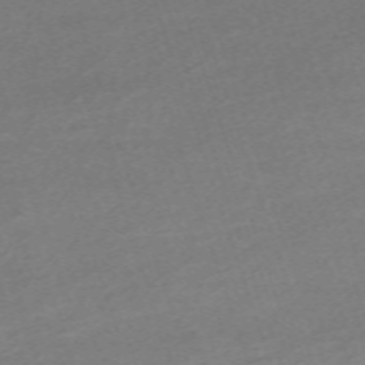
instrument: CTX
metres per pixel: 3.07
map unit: eHh
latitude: -64.2551
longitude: 50.1417
